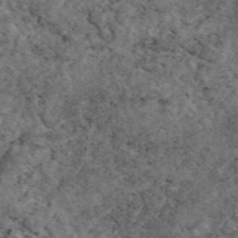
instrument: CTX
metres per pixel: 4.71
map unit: eAb
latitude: 45.9528
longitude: 113.6722
